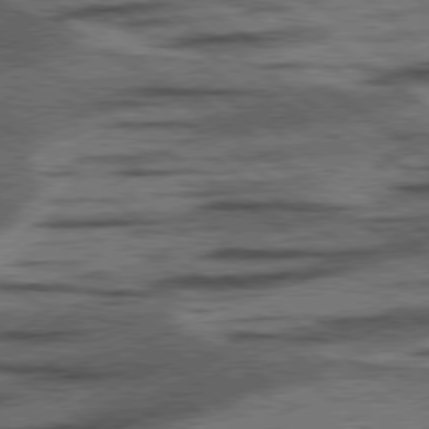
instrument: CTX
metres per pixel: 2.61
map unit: lApd
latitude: 78.1767
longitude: -53.8395
